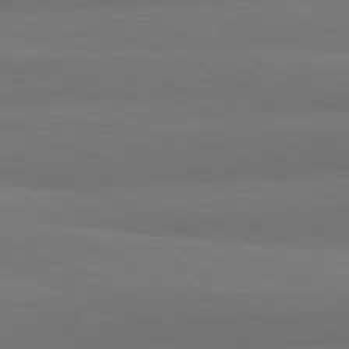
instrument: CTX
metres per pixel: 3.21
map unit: lApd
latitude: 82.6868
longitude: 157.7855
